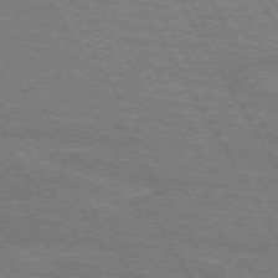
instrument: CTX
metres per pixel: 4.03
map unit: lApd
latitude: 71.9150
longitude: -55.8394
